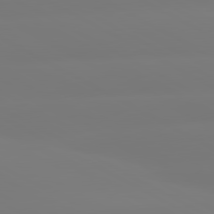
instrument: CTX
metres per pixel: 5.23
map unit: lApd
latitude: 80.6868
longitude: -156.0255
